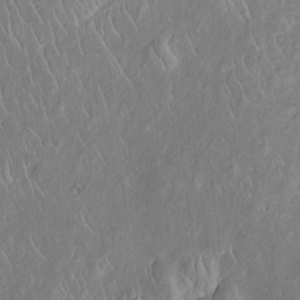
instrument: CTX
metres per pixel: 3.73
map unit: Htu
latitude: -6.0283
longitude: 152.4818
